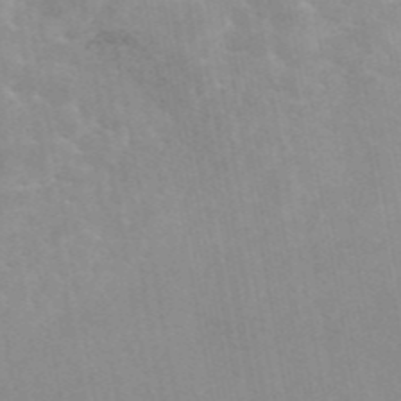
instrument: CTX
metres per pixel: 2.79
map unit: eAb
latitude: 45.3670
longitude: 124.6896
